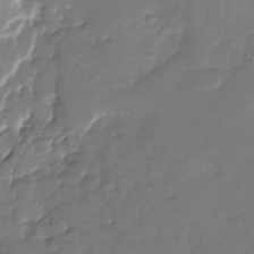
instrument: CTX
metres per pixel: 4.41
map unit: Nhu
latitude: -28.1795
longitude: -67.7260
